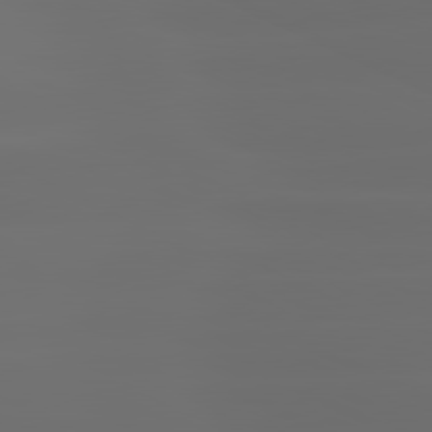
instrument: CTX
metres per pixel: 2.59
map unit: lApd
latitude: 81.1025
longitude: -136.2334
